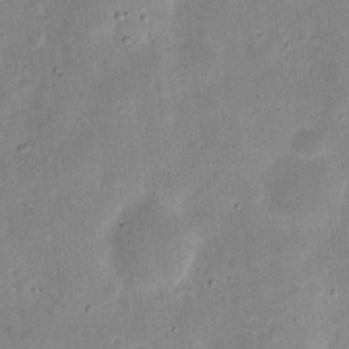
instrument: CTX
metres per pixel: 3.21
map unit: eHh
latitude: 8.2712
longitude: -72.2523
